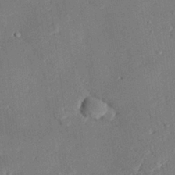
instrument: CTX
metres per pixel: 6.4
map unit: eHh
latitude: 27.1403
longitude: -81.3104
